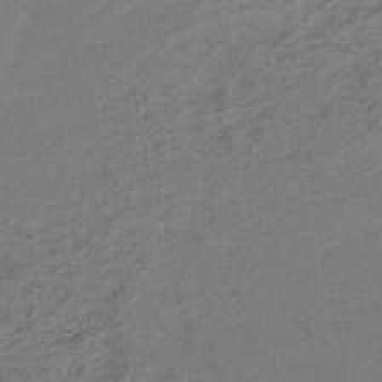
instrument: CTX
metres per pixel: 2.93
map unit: lHb
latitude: -42.6707
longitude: 78.3306
